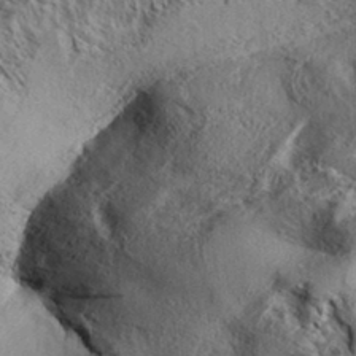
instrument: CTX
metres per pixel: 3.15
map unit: Aa
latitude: 33.0458
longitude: -137.4994
